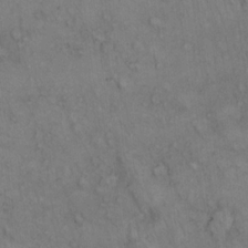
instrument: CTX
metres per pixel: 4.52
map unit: eHh
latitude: 17.1403
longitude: -63.5560
